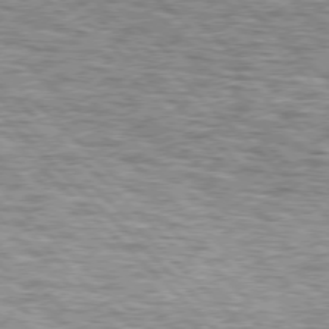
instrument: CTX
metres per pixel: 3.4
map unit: lApd
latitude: 76.2522
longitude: -79.7072
